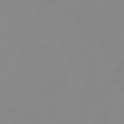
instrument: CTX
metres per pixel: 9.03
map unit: HNb
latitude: -56.0283
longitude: -46.0822
